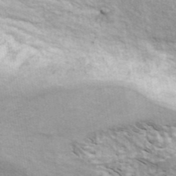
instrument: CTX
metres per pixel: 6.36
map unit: ANa
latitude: 41.4993
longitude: 17.6533
